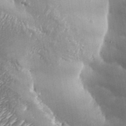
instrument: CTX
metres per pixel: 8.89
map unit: Aa
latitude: 33.4615
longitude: -134.7813
